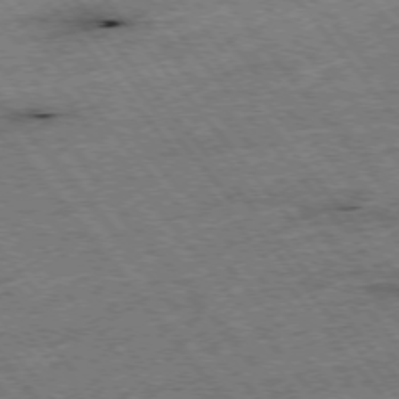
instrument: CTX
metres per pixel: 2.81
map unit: Hpe
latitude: -75.7478
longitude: -21.7072
